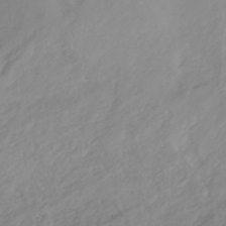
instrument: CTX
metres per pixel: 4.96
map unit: HNhu
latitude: -42.2361
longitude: 96.7652
